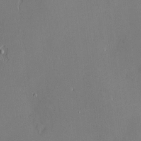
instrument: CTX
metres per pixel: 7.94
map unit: Htu
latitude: -7.4076
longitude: 175.8989
